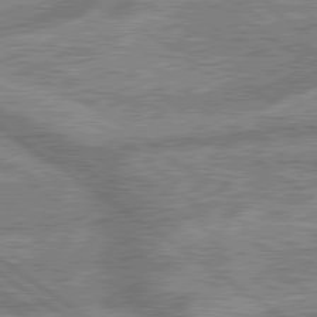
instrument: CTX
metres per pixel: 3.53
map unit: lApd
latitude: 79.7450
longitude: -168.9136
